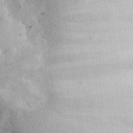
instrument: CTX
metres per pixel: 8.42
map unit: eHh
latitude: 29.9528
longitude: -78.9136
